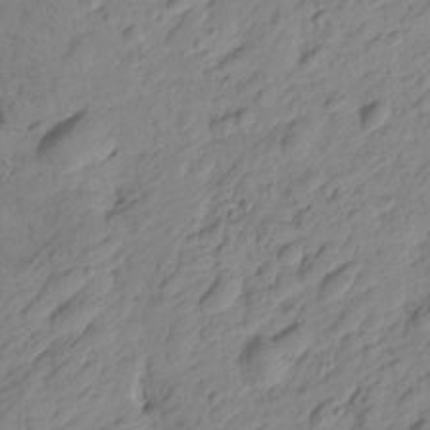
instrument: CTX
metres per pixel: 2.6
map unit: Htu
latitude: -1.5777
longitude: -175.3860
